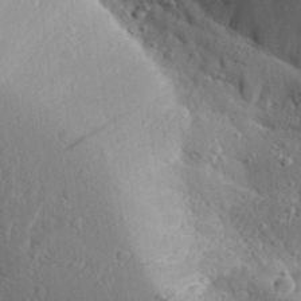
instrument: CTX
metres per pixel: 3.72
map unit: Aa
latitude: 29.1970
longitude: -131.8395
